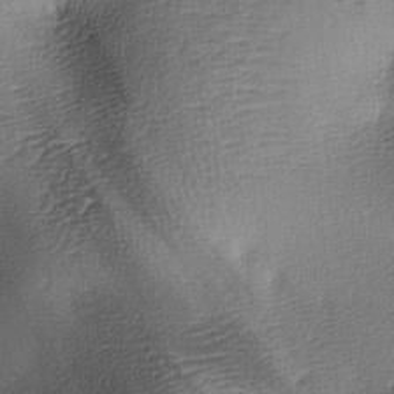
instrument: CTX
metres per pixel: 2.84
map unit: lAa
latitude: -8.3306
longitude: -124.8380
